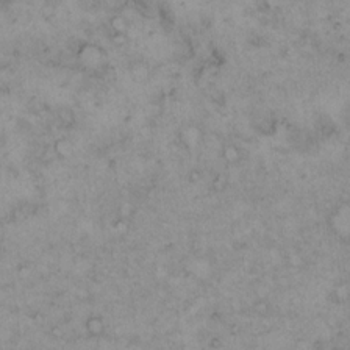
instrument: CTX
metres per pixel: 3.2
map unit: Hto
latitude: 10.9514
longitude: -60.5545
